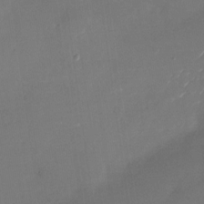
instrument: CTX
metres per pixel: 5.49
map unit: Nhu
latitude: -27.4454
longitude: -73.3104
